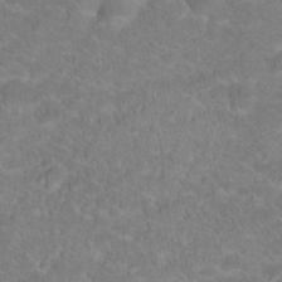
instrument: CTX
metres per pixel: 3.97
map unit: Hto
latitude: 18.8002
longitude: -37.9150
